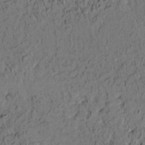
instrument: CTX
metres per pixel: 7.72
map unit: eHh
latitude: -1.7856
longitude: 17.5588
